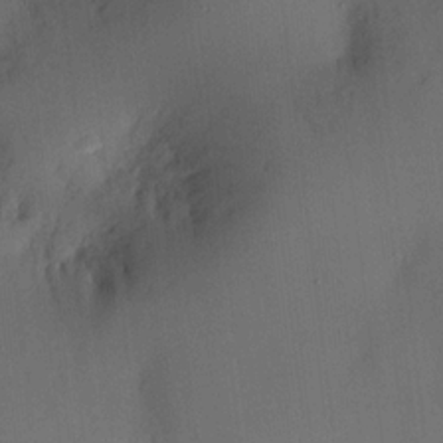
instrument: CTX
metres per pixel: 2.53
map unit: HNhu
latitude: 13.8206
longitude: 12.9353
